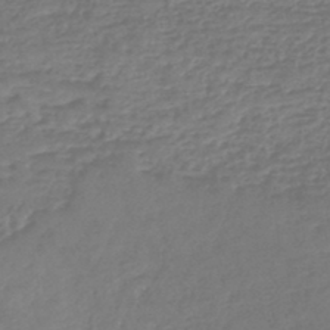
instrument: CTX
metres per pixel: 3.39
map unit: lHb
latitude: -45.5399
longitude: 73.6155
